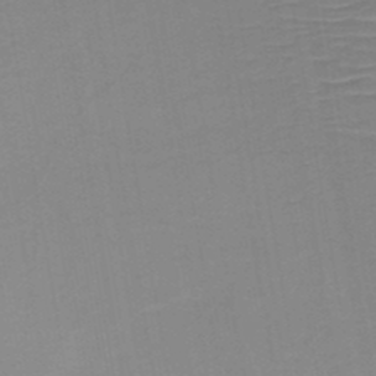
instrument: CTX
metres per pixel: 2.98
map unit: HNb
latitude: -49.1620
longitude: -45.0836
